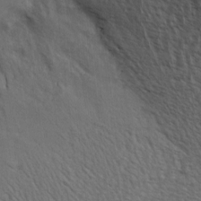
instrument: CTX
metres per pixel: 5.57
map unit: Hve
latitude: 2.5734
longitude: -123.9906
